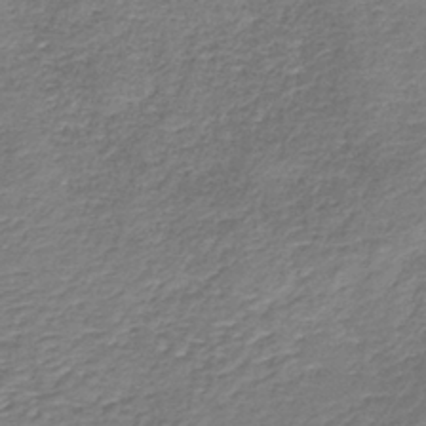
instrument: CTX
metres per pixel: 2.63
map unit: HNb
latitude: -36.3306
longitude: 50.9731
